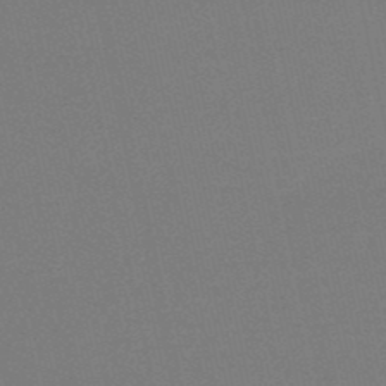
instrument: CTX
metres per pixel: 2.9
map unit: HNb
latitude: -50.1039
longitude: -52.2901
